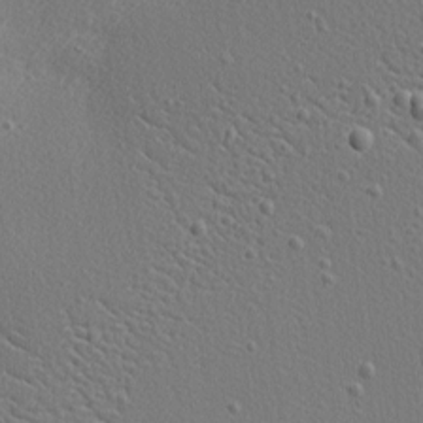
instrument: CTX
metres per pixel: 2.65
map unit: Nhu
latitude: 0.6490
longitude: -77.7260
